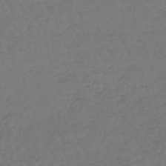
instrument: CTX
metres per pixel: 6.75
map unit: lHb
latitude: -45.3888
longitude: 68.4251
